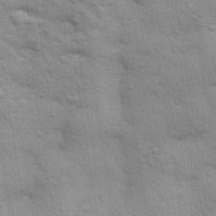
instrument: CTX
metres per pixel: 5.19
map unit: Aa
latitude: 32.1956
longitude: -146.4790
